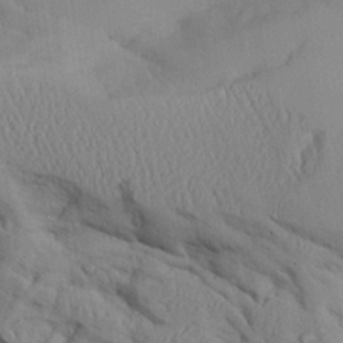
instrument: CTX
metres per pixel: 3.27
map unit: Aa
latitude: 26.4601
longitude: -129.2915
